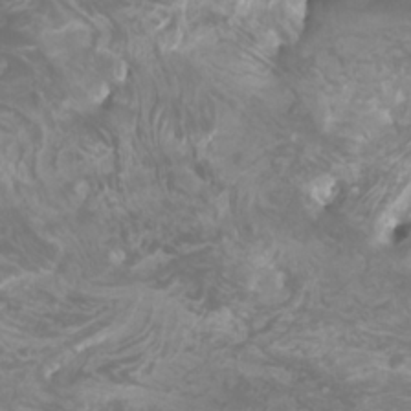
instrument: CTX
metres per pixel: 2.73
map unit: Htu
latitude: -10.6896
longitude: -74.8569
